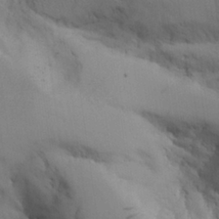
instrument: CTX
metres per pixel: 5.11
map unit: Aa
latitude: 26.2145
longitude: -131.9528
